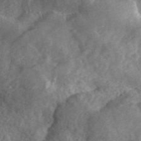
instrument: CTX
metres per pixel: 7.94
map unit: ANa
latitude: 46.1956
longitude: 29.1809
